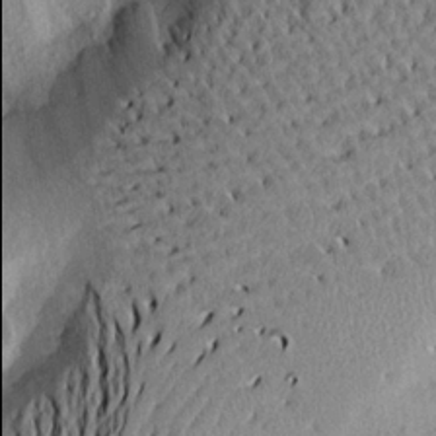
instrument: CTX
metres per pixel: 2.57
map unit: Aa
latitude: 19.5182
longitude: -145.9906
